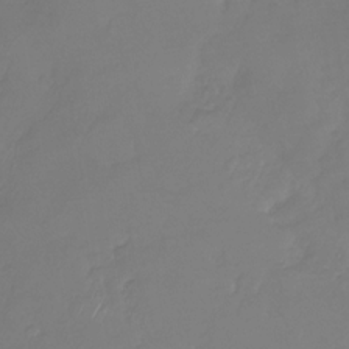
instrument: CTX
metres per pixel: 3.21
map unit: Nhu
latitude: -29.4266
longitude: -63.7261
